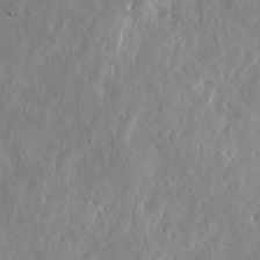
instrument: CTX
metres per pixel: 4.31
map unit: eHh
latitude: 8.8191
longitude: -71.8961
